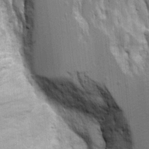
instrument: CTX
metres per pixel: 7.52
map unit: Aa
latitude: 16.9892
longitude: -125.0269
